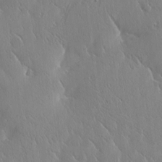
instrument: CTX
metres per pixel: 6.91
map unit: Htu
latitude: -1.5588
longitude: 175.0486
